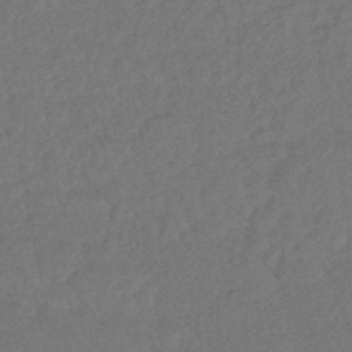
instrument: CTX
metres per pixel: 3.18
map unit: HNhu
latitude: -45.6533
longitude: 98.6140
